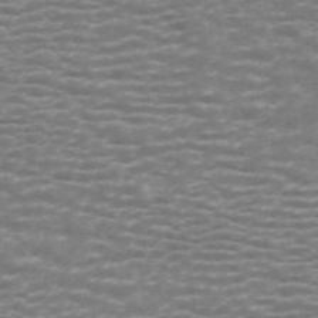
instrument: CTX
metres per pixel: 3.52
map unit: ANa
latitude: 44.5923
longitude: 29.0864
